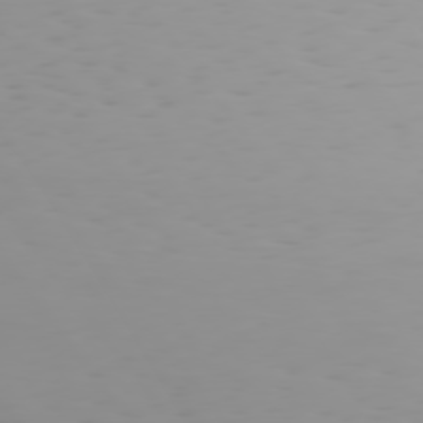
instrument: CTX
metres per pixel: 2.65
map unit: Hpe
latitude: 74.9514
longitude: -126.6869
